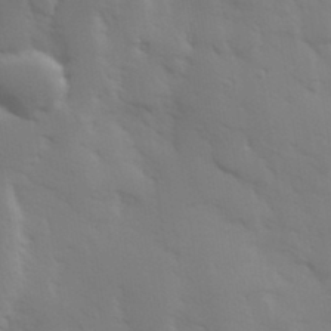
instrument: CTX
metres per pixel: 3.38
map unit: Hve
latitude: 33.0270
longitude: 150.1417
